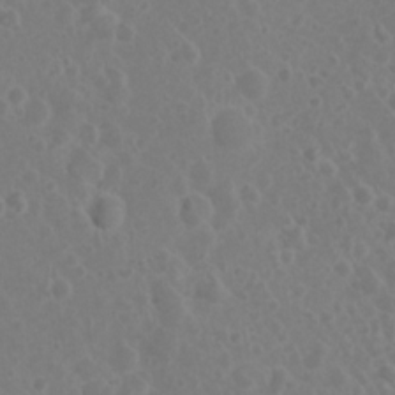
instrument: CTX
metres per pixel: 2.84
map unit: Nhu
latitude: 2.4034
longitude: -14.8758
